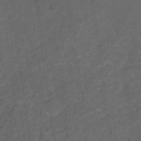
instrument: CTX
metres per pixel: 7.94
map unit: Hto
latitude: 5.3293
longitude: -36.1956
